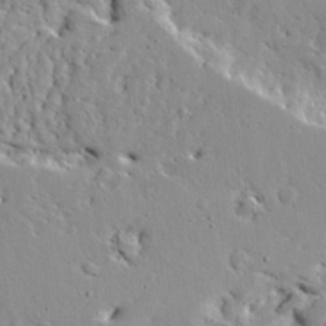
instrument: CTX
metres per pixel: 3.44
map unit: Ave
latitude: 12.6491
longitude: -138.2145
